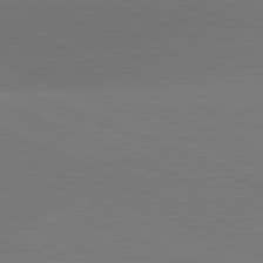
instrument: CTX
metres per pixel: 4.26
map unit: lApd
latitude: 81.7639
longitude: -155.8583
